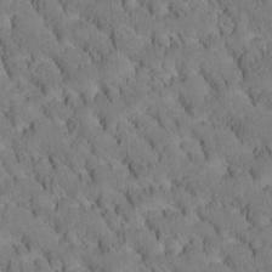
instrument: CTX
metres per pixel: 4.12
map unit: Htu
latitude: -3.7666
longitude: 172.6140
